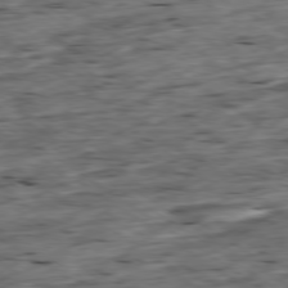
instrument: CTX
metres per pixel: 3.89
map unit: Ap
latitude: -79.2942
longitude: -89.1781
